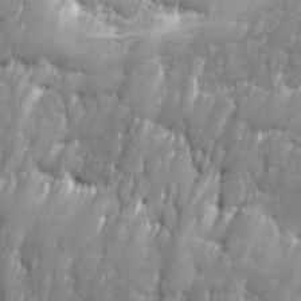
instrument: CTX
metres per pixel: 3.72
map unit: Ave
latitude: 16.2145
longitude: -135.6316
